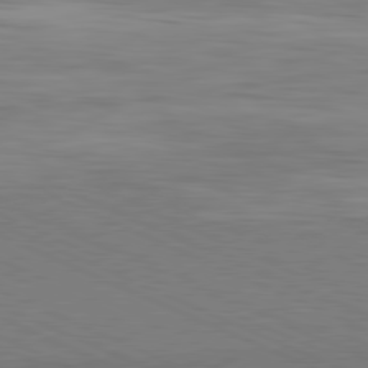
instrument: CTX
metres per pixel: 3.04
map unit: Hpe
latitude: -81.8234
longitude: 15.4077
